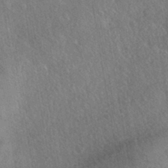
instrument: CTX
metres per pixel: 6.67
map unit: HNhu
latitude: -41.2754
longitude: 98.5574
